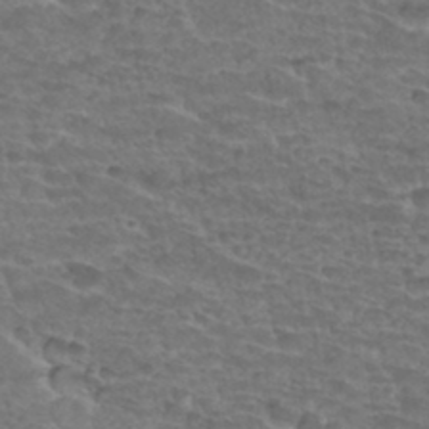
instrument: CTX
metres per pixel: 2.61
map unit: Hto
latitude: 33.8961
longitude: -44.2711
